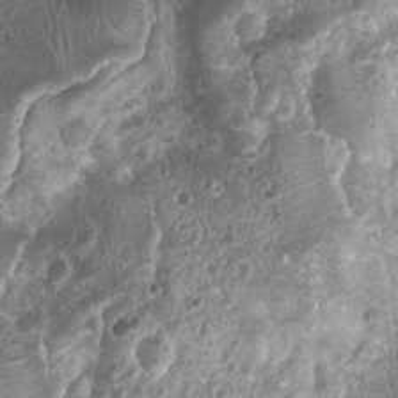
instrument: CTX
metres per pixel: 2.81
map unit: Nhu
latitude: 6.9136
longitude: -21.8016
